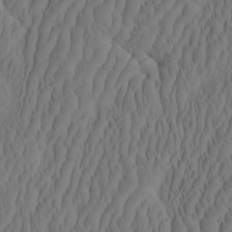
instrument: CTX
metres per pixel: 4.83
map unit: eHh
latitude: -2.3117
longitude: 16.0472
